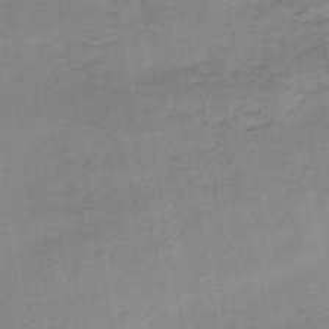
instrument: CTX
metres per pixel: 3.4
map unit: HNb
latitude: -45.3888
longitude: -39.5371
